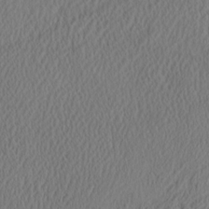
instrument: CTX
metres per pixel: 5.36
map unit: eHh
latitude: -3.2186
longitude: 16.7464
